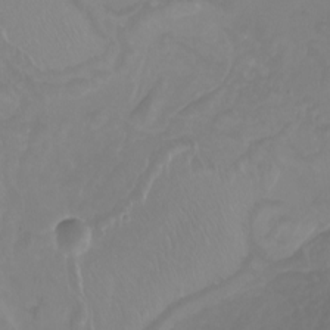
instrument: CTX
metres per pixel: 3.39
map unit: Nhu
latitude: -8.1039
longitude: -93.5560
